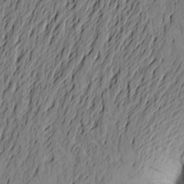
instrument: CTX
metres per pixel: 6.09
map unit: Aa
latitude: 23.0080
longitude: -149.0081
